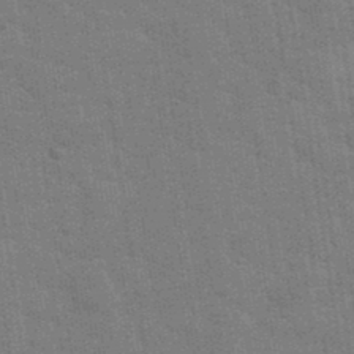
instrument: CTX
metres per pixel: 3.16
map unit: eHh
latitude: 36.7058
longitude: -66.4412
